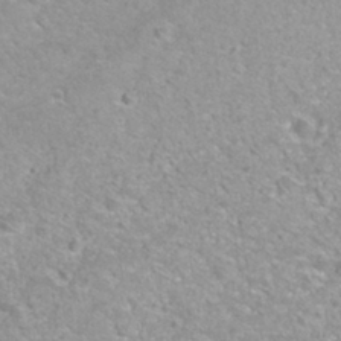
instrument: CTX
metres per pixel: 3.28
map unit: Nhu
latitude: 30.6302
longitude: -48.6490
